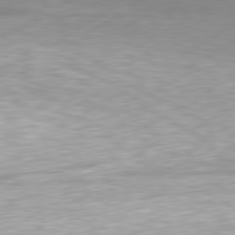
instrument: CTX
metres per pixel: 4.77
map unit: Hpe
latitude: -81.6533
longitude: 14.0472
